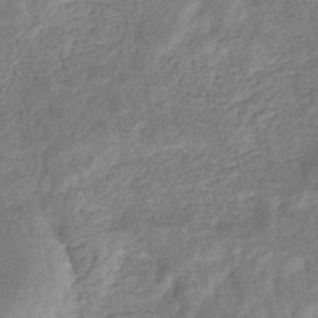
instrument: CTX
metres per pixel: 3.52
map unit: eHb
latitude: -34.2173
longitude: 76.4062
